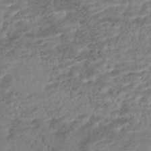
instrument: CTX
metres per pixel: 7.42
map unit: Nhe
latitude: -47.7099
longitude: -173.2159
